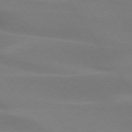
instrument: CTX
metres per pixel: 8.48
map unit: lApd
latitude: 75.0836
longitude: -66.7435
